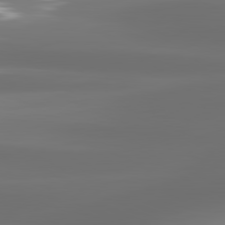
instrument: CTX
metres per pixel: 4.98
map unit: lApd
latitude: 81.2348
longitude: -136.2712
